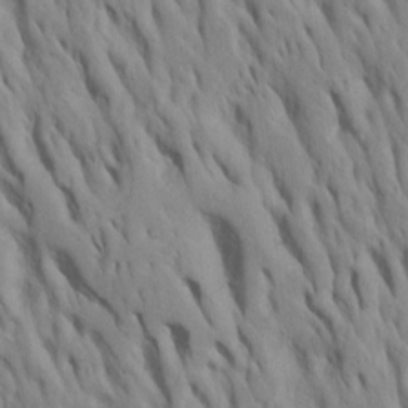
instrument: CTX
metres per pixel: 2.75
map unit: Htu
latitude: -8.2172
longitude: 145.1620
